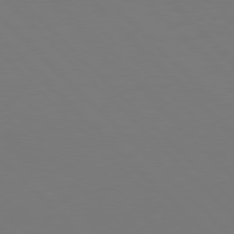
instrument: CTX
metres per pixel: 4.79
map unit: Hpe
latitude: 77.3670
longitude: -169.6316
